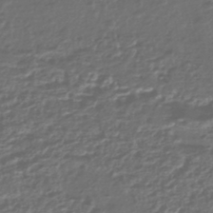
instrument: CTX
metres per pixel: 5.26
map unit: HNhu
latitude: -43.8044
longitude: 98.0472
